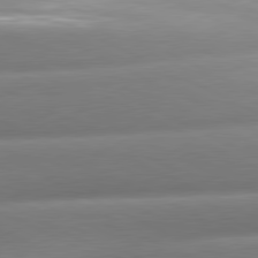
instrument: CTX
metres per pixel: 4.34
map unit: lApd
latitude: 80.8380
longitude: -159.6694
